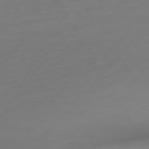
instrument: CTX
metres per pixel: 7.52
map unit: Ap
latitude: -74.7275
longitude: -69.0459
